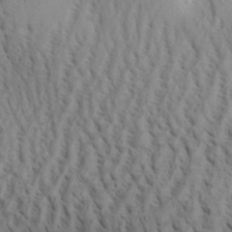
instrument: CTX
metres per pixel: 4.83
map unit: Aa
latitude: 29.2159
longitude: -139.8016
